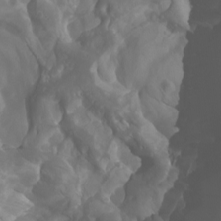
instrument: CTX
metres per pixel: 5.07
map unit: Htu
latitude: -5.0864
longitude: -75.7072
